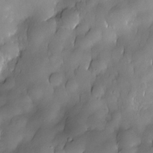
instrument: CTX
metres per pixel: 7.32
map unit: Nhe
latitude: -30.7274
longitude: -140.4412
